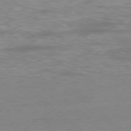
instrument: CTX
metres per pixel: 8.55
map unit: Ap
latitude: -77.7478
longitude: -80.7057
